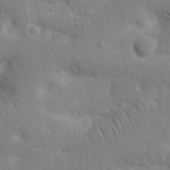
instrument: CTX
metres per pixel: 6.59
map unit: Nhu
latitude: 17.2159
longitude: -75.3104
